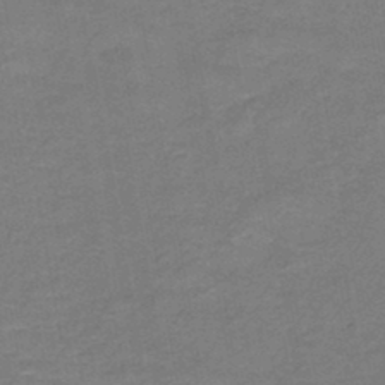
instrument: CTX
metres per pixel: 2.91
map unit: HNb
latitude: -45.2754
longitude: 52.2172
